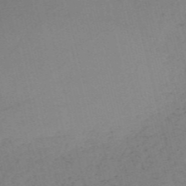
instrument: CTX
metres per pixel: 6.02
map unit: HNb
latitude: -54.5574
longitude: -41.7260
